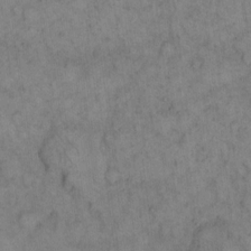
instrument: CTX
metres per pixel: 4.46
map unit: eHh
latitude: 14.5924
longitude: -65.4804
